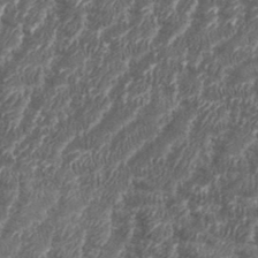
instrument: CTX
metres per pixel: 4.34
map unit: eHh
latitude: 36.0633
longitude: -137.0837
